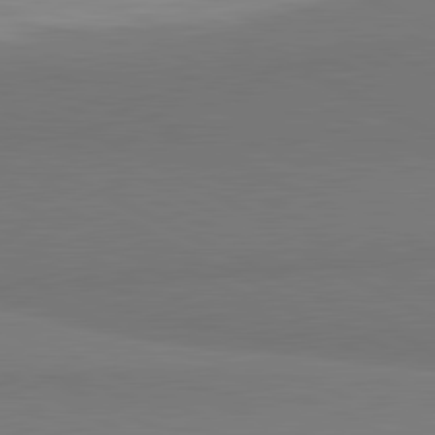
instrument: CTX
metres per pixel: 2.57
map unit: lApd
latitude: 81.7639
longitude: 158.5951
